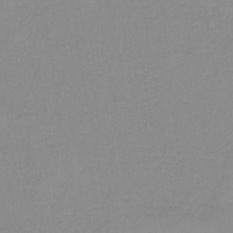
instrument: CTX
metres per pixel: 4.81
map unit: HNb
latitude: -35.5588
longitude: 51.7100
